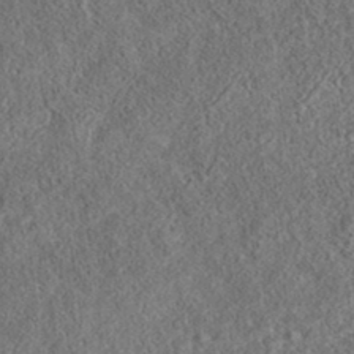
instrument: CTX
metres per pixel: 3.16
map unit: eAb
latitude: 36.1956
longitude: 113.5777
